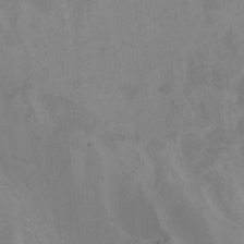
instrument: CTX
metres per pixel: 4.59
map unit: Nhu
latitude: -5.1242
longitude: -92.7246
